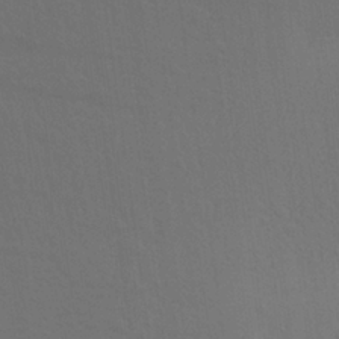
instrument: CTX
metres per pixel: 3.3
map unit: Aa
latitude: 25.8961
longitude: -145.5560
